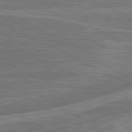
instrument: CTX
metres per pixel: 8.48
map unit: lApd
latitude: 81.3859
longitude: -166.6301
